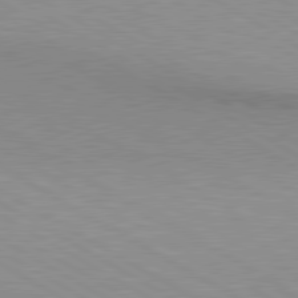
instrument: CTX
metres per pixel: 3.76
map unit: lApd
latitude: 80.6301
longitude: 150.9353
